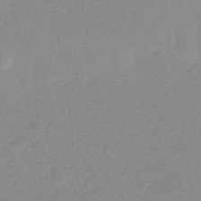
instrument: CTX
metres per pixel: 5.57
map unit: HNb
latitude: -37.1053
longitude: 56.3117
